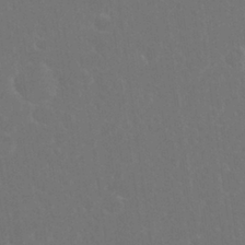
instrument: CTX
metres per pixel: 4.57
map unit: Nhu
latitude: 26.6869
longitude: -51.9528
